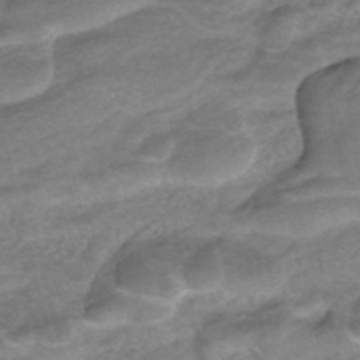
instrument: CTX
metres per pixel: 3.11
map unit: ANa
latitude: -41.9178
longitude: 104.3117
